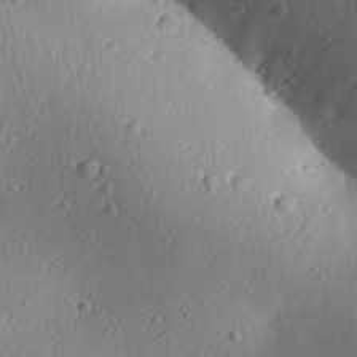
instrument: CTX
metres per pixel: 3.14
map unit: Aa
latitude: 31.2915
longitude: -134.1389
